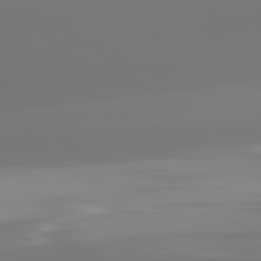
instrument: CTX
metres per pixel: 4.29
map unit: lApd
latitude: 81.9150
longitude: -150.7246
